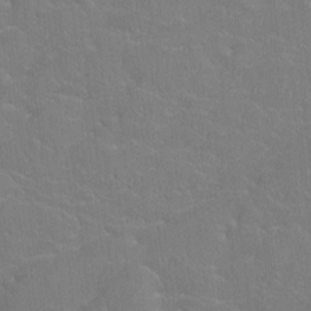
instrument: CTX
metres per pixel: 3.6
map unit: Htu
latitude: -7.3131
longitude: -34.0255
